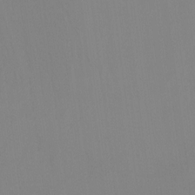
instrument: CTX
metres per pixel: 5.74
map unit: Nhu
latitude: -15.4644
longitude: -55.0836
